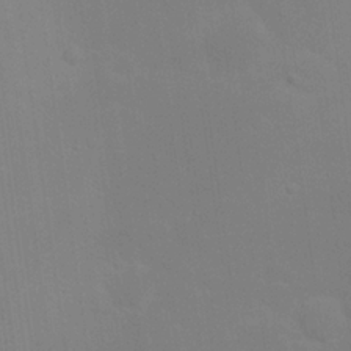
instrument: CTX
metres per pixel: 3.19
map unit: Nhu
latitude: 23.7072
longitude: -71.4048
